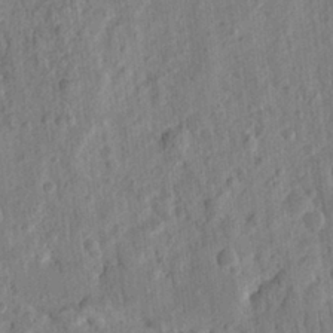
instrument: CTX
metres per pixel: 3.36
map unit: Ht
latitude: 10.6113
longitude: -76.3656
